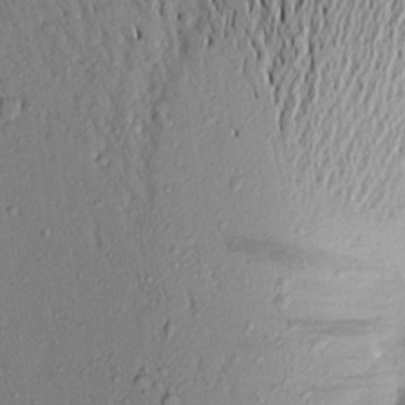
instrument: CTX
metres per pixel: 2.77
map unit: Aa
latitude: 18.2522
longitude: -148.5735
